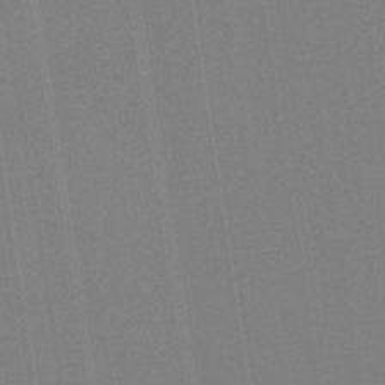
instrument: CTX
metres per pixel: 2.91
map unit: HNb
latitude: -35.1242
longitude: 54.8786
